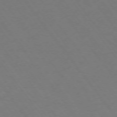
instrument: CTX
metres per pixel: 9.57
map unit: Ap
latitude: -74.9164
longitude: -70.0255
